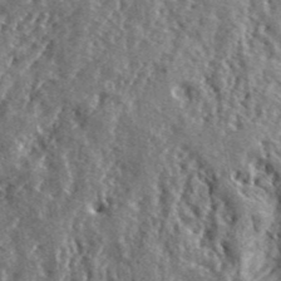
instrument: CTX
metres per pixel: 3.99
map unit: lHvf
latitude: 42.1956
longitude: -89.4427
